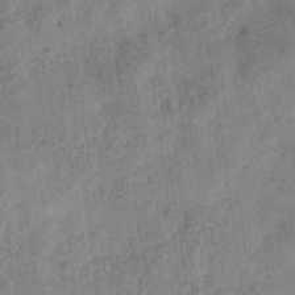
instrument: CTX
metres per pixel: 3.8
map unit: eHb
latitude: -29.8233
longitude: 68.8785
